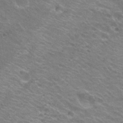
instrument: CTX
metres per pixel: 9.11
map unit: Hto
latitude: 23.8961
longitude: -31.1592
